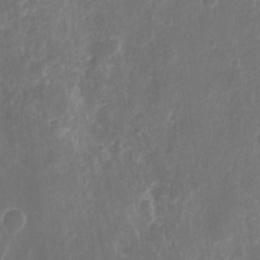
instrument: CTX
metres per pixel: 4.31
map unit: eHh
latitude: 10.1200
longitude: -72.2523
